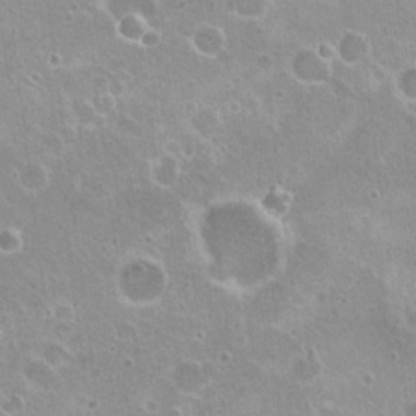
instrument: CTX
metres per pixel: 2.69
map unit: Nhu
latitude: 20.8569
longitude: -31.6694
